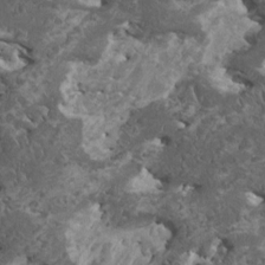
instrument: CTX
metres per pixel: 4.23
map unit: HNhu
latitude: 0.1766
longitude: 5.4832
